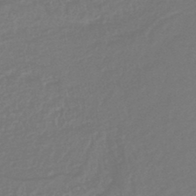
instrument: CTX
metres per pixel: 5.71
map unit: lHb
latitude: -45.1809
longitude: 59.7855
